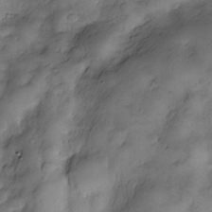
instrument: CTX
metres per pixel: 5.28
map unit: Nve
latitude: -26.6896
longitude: -148.6302
